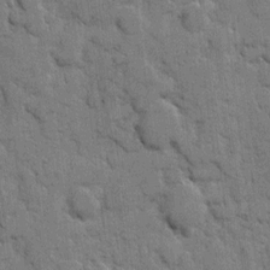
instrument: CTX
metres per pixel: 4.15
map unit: eHh
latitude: 8.3090
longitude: -65.4993
